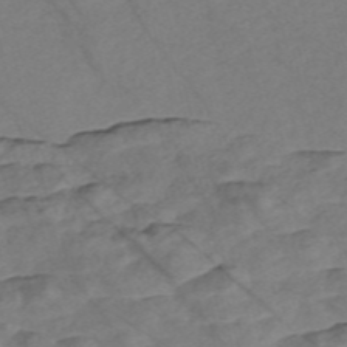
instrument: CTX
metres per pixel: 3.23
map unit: Nve
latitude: -56.8975
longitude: 53.5399
